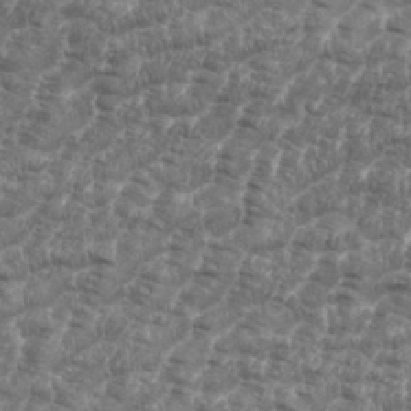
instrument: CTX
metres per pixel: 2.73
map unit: eHh
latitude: 35.6127
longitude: -136.2712
